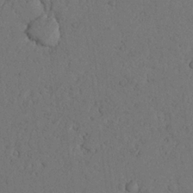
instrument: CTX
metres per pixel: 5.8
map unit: Nhu
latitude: 21.6127
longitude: -74.9703
